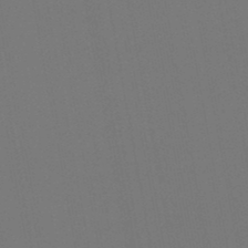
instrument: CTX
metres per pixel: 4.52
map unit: lHb
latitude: -46.6140
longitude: 68.4062
